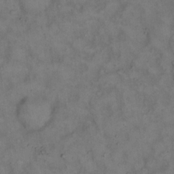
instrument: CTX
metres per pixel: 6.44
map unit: eHh
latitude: 15.0459
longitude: -62.3468
